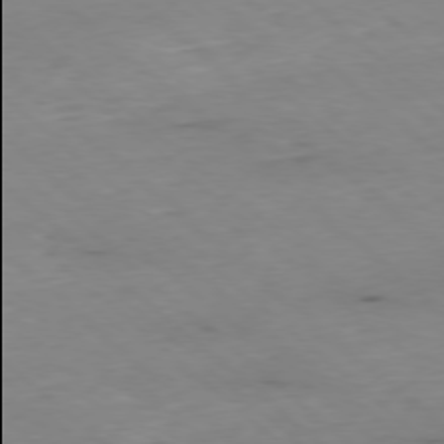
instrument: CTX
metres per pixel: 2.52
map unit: Ap
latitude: -78.1228
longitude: -89.9906
